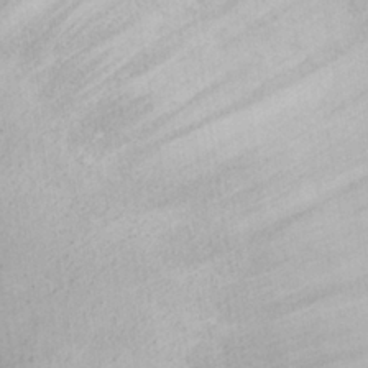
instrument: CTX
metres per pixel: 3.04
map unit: Nhu
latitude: 28.3845
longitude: -67.3481
